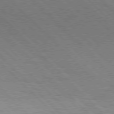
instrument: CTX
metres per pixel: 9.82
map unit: Hpe
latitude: 76.7624
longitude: -127.3293
